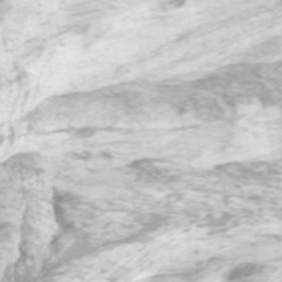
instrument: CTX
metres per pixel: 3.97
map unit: Hto
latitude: -8.4440
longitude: -46.7247
